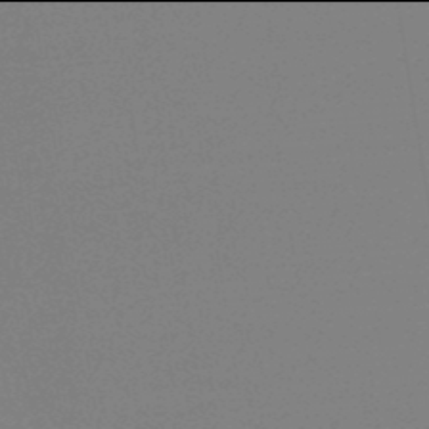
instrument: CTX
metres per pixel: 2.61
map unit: lHb
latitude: -46.0094
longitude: 58.9541
